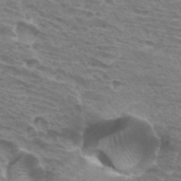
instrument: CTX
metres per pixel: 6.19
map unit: Hto
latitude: 32.1578
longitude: -41.4426
